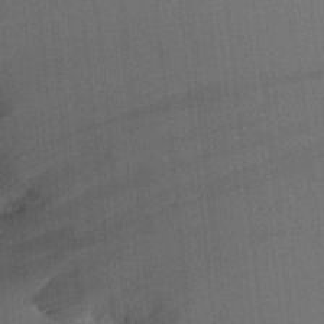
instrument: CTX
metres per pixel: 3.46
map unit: Aa
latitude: 24.0822
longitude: -135.8394
